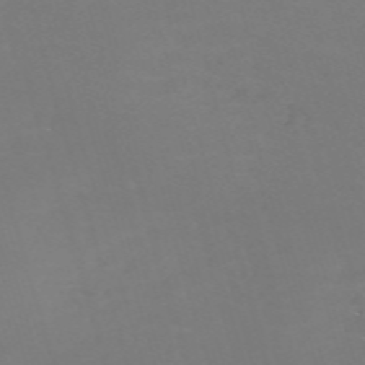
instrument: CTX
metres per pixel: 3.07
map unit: Nve
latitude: -59.5588
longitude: 60.1228
